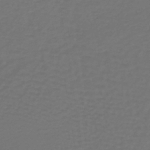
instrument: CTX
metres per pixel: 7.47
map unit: lHb
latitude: -38.9920
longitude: 62.8786
